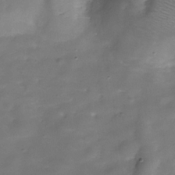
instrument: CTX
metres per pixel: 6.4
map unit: Hve
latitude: -30.6329
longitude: 93.2376
